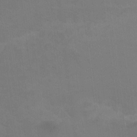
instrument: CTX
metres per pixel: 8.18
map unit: Ht
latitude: 1.8394
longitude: -33.8016
